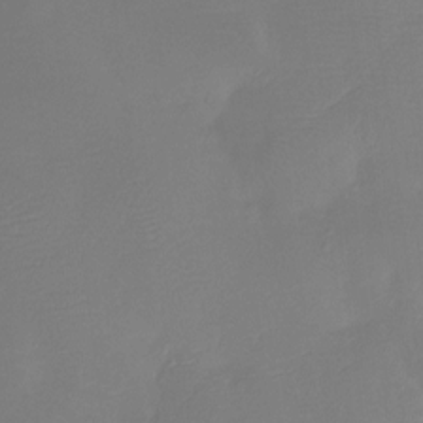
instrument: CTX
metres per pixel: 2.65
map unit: Htu
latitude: -13.8611
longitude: -47.3293
